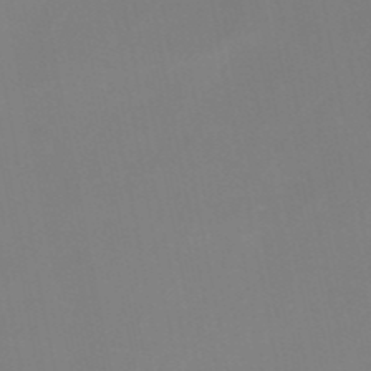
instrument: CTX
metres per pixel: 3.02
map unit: HNb
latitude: -51.7666
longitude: -50.1577
